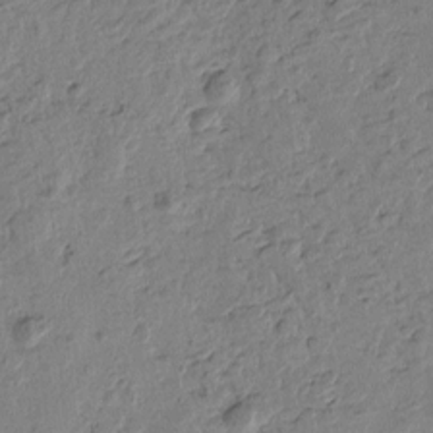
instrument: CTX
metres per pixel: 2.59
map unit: Htu
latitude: -1.4266
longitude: -175.9717
